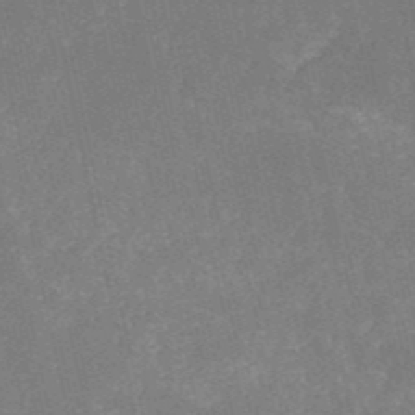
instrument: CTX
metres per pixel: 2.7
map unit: HNb
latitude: -52.1227
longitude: -39.0836
